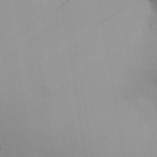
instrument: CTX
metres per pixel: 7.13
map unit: Aa
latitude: 30.8191
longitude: -144.7057
